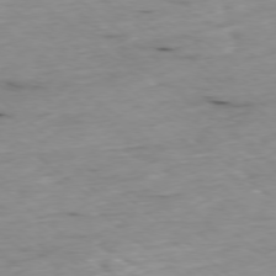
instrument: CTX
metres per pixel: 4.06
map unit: Ap
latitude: -78.0472
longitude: -89.1404
